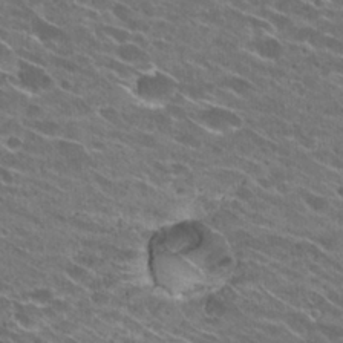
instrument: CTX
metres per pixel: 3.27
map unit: Hto
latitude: 25.4615
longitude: -43.1025
